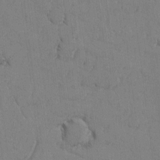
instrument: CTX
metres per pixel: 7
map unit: lAvf
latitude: -5.9367
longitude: -114.1766
